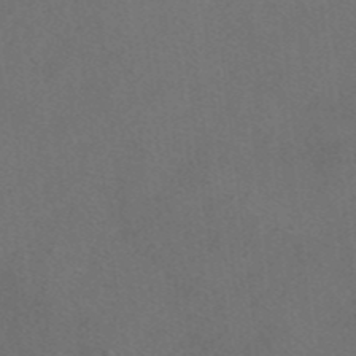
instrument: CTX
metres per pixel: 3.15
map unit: HNhu
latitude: -41.5966
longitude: 106.1984
